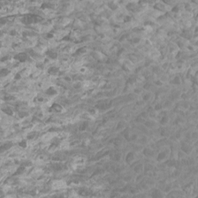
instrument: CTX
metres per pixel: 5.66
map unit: Htu
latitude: 2.2522
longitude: -20.4034
